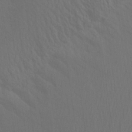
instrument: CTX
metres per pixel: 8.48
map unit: Aa
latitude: 26.2901
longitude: -145.8205
